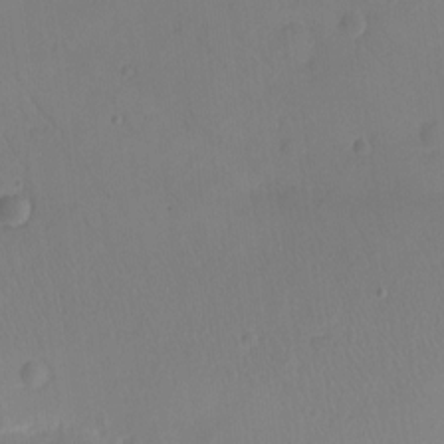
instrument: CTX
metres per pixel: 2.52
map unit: eHh
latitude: -9.0486
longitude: -67.4048
